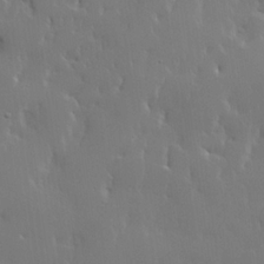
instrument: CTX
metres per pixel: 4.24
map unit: lHvf
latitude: 22.5924
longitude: 145.8611
